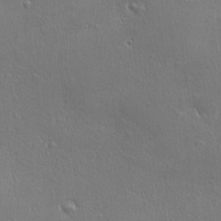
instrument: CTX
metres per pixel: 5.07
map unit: Ave
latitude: 22.5735
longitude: -136.0444
